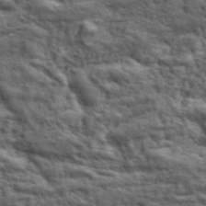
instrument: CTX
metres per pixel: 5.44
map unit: lHvf
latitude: 38.5546
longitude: -88.9703
